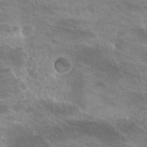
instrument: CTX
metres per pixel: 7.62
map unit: Hto
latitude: 25.3481
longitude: -38.7246
